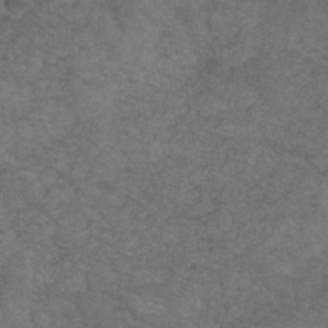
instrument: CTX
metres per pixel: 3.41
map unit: HNhu
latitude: -28.6519
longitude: 75.1809
